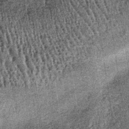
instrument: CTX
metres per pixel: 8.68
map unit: lHb
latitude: -38.8597
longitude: 67.1620
